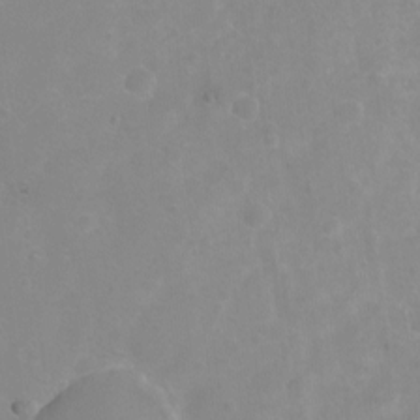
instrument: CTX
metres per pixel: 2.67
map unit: Nhu
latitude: -6.4062
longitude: -49.9339
